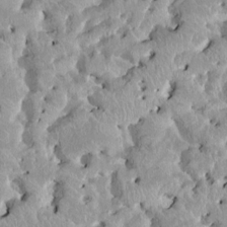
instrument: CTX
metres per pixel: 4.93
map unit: HNhu
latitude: 2.4223
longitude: 8.2928
